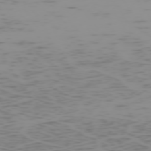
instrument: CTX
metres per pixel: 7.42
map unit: Hpe
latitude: -74.0472
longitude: 7.7288
